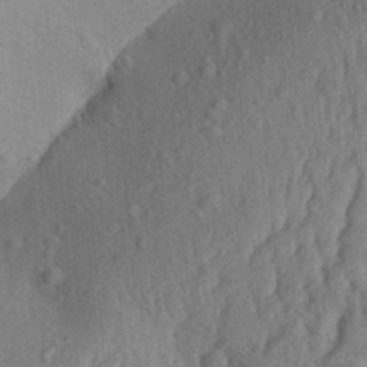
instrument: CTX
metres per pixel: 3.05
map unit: Aa
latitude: 30.4979
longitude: -138.4979
